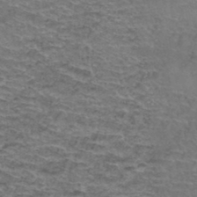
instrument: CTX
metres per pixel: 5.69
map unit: Hto
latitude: 37.7072
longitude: -42.4979
